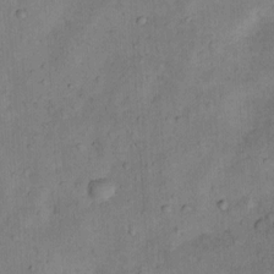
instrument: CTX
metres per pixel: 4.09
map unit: Nhu
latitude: 7.9339
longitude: -24.5734
